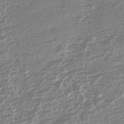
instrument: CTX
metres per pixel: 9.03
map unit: HNhu
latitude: -44.4629
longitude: 100.5762
